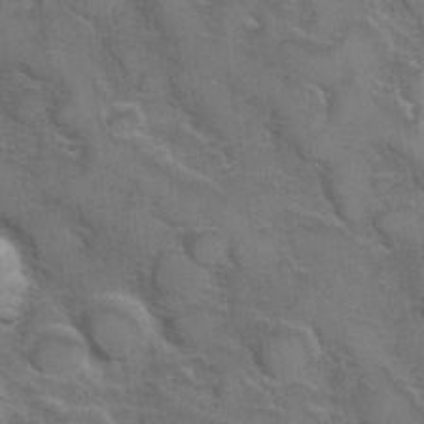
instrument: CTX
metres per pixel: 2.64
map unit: Hve
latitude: 31.1781
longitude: 151.4832
